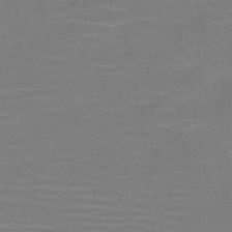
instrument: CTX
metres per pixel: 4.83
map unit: HNb
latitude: -51.2565
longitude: -47.8773
